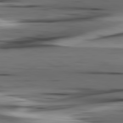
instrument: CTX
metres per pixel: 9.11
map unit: lApd
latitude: 80.9514
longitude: -123.1214
